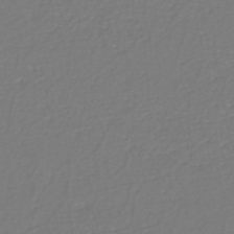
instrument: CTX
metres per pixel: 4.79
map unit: eHh
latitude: -42.5762
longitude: -33.2726
